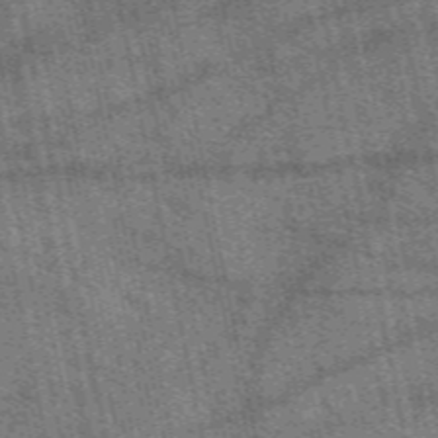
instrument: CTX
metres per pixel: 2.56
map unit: eAb
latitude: 50.9135
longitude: 114.7085
